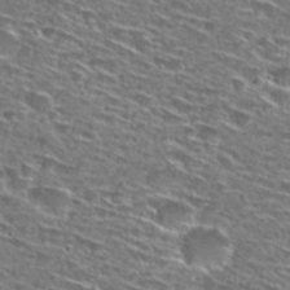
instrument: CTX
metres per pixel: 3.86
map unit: Hto
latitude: 28.4979
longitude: -46.7436
